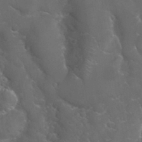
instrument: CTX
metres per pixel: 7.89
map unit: Nhu
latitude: 24.2333
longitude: -60.0822
